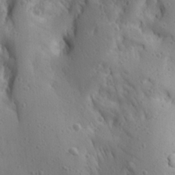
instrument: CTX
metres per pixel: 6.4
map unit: Ave
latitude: 23.0836
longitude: -135.3103
